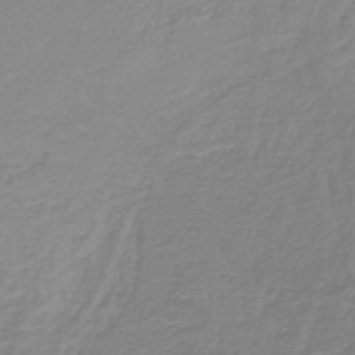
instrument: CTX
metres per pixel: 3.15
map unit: lHb
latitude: -44.2551
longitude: 59.7477
